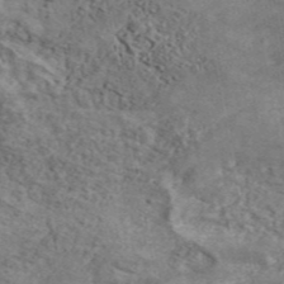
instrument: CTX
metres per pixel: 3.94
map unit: ANa
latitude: 45.6694
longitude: 45.0864
